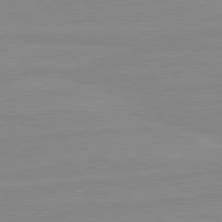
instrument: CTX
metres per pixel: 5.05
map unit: lApd
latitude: 80.6113
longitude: -176.6490
